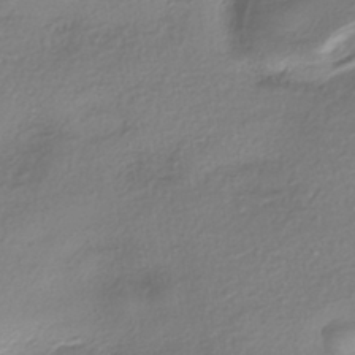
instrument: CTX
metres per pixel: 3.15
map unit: eHh
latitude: -42.3495
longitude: 122.3873
